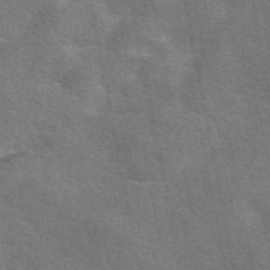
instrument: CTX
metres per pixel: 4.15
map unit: eAb
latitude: 50.2522
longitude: 119.9556
